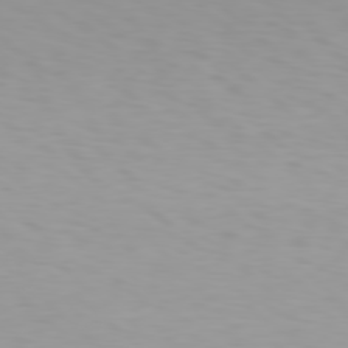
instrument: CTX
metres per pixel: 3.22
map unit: Hpe
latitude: 78.1578
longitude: -136.7435
